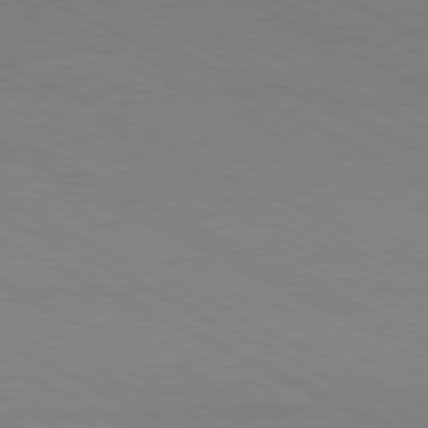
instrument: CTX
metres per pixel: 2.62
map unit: Hpe
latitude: -81.2376
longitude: 12.8219
